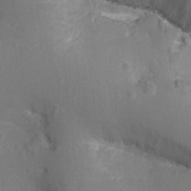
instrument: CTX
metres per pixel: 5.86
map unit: Nhu
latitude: -12.1606
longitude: -35.4426
